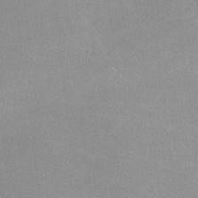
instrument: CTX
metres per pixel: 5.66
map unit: lHvf
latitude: -12.3873
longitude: -101.8206
